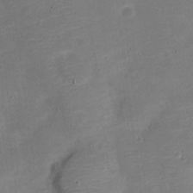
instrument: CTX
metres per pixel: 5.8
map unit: Nve
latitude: -21.5588
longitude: 104.6707
